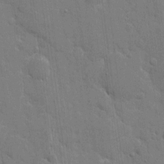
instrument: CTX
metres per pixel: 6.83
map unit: eHh
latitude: 8.0822
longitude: -67.5560
